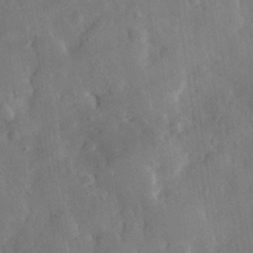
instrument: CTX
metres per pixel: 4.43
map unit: eHh
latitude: 30.3090
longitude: -78.4034
